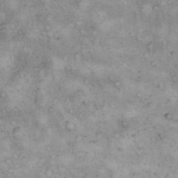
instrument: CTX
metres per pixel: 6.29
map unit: eHh
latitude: 17.2726
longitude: -62.3656
